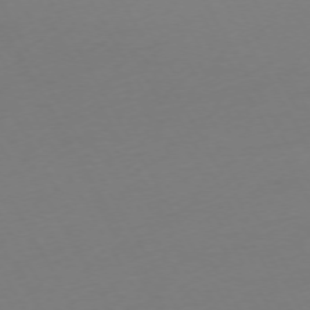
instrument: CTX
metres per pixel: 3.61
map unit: Ap
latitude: -74.1606
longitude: -69.1025
